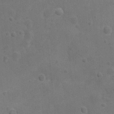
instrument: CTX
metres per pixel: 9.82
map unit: Nhu
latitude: 6.4601
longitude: -24.3656
